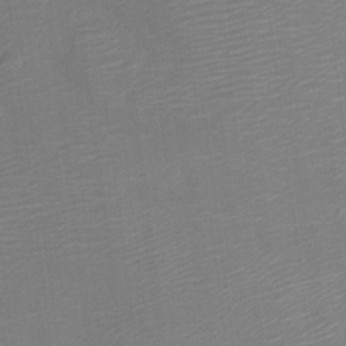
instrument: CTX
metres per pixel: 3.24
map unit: Ht
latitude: -11.6722
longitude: -23.6505
